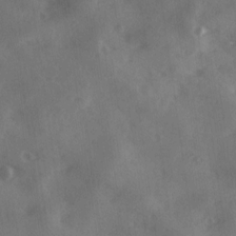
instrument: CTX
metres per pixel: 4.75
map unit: Ave
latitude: 18.4412
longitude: -131.1593
